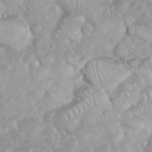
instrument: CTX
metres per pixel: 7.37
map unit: eHh
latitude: 35.5182
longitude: -61.8205
